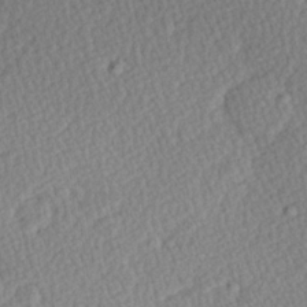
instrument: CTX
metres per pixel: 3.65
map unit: Hve
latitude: 26.8191
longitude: -93.7827
